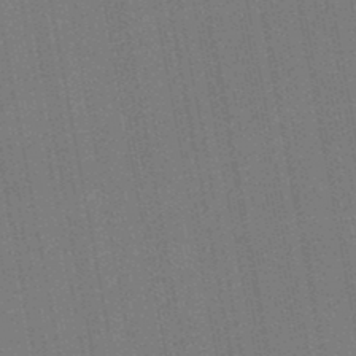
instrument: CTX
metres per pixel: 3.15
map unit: lHb
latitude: -47.0864
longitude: 70.6708
